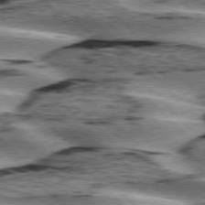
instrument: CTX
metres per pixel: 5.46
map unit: lApd
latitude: 76.2333
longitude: -79.3671
